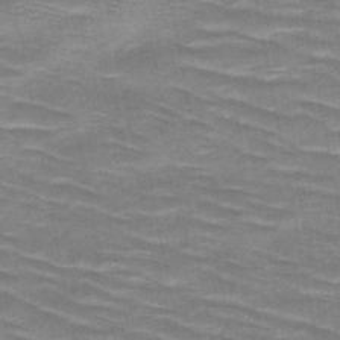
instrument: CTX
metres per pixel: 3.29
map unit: HNb
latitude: -47.2187
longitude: -48.1578
